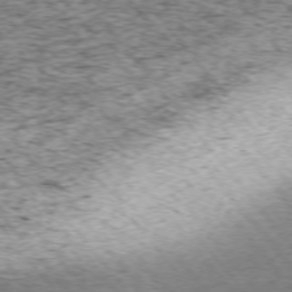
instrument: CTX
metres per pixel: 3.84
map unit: Ap
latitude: -75.2376
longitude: -86.7057
